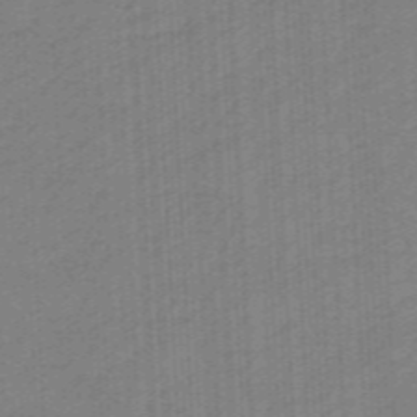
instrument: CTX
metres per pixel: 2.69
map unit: eHb
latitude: -46.1983
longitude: 83.5210
